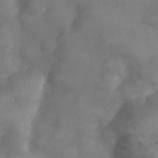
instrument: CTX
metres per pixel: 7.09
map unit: Hve
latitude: 33.4237
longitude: 151.2754
